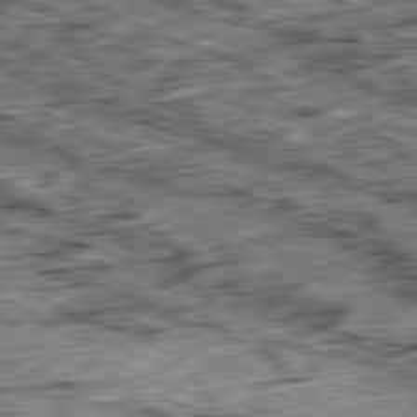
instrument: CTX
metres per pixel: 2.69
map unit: Ap
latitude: -81.6155
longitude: -82.5923
